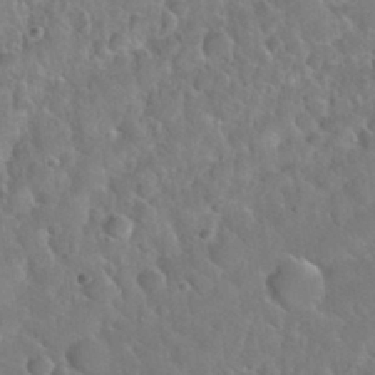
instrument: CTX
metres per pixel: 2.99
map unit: Nhu
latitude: 31.7261
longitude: -51.2914
